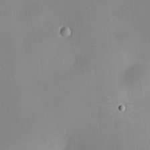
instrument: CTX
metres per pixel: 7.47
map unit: HNhu
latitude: 8.7057
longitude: 9.7100
